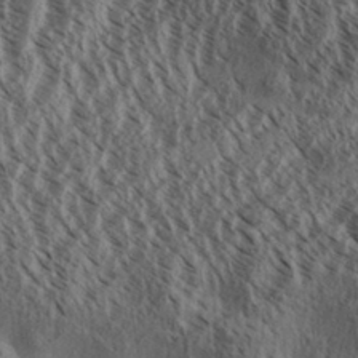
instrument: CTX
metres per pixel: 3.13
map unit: Aa
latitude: 31.0837
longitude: -138.1578
